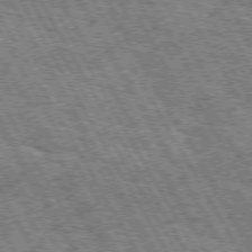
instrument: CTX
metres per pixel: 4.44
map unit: Hpe
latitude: 73.1215
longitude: -125.5560
